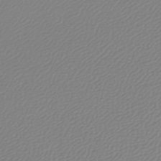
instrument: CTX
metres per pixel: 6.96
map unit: lHb
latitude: -45.1998
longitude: 75.5399
